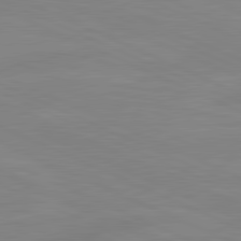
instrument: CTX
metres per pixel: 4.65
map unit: lApd
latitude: 81.4993
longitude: -173.3859
